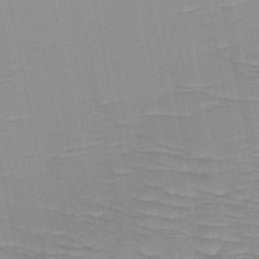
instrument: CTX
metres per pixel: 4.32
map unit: HNb
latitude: -49.0298
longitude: -50.0822
